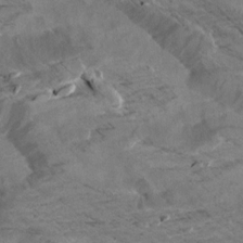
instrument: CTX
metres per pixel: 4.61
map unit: Aa
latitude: 10.0444
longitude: -140.1577
